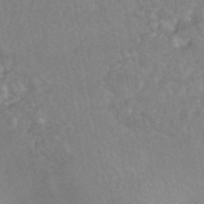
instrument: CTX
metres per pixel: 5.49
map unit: HNhu
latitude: -44.8975
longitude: 92.0850
